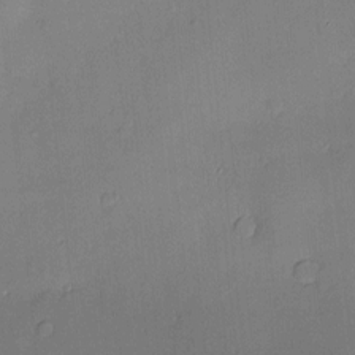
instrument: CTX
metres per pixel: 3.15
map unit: Hve
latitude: -9.8233
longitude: 175.4643
